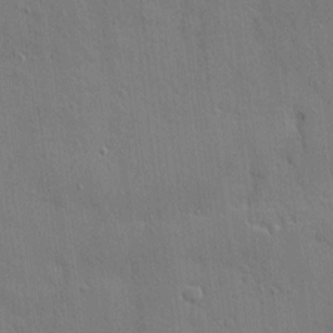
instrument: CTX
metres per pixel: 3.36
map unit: eHh
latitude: 3.9528
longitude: -75.3671
